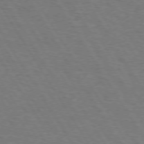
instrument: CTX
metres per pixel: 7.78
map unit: Hpe
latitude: 72.8947
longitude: -123.6883
